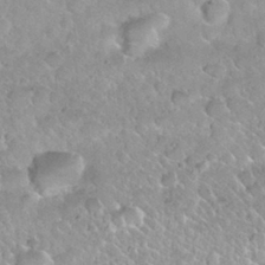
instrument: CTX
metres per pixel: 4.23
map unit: Nhu
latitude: 29.8394
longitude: -53.8017
